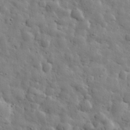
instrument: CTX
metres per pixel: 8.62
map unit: eHh
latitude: 31.4049
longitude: -73.5938
